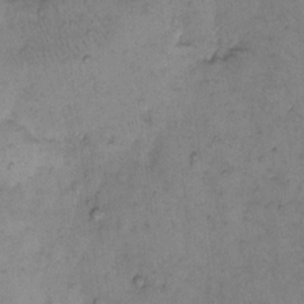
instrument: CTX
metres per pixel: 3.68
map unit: eHh
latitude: 10.6680
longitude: -62.4601
